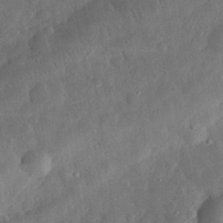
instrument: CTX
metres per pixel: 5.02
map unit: eHh
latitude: 31.9151
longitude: -75.1214
